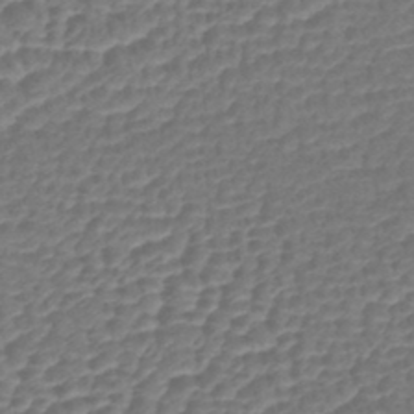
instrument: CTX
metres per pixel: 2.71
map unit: lHb
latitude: -42.8596
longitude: 78.7274
